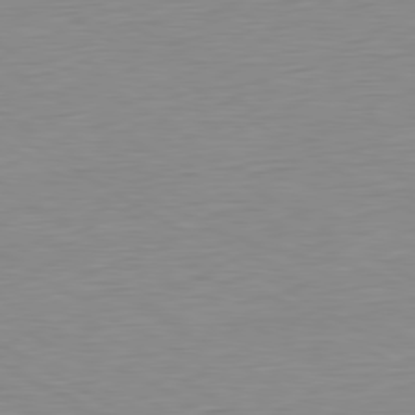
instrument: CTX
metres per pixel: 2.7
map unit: Ap
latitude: -80.8408
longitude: -79.1403
